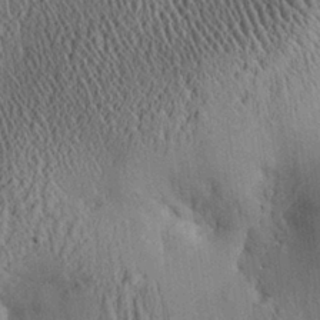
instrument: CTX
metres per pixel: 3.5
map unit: Aa
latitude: 28.6679
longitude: -136.3845
